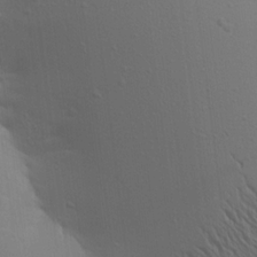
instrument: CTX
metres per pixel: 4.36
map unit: Aa
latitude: 16.7435
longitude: -147.5560
